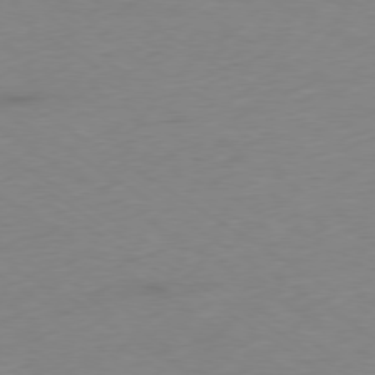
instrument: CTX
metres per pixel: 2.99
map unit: Ap
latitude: -78.3873
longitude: -58.1767
